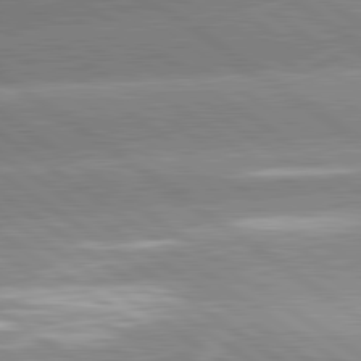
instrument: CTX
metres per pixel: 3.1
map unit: lApd
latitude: 81.4426
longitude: -157.0458
